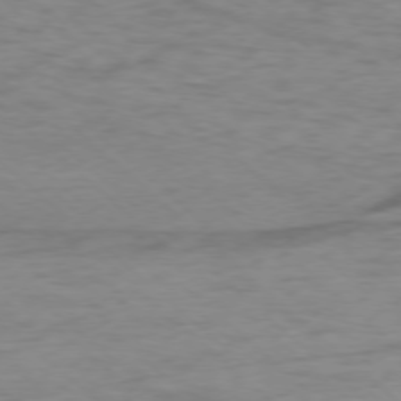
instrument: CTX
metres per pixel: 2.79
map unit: Ap
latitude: -76.5574
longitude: -77.6316
